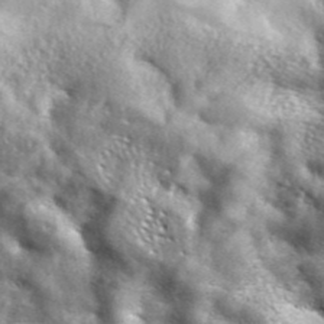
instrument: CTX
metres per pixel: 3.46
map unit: ANa
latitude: 42.7624
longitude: -88.2523
